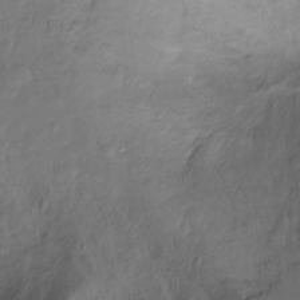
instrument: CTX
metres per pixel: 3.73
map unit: Hto
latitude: -12.9920
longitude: -39.4804
